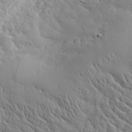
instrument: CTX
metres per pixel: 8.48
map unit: lHvf
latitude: 35.5182
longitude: -85.9339
